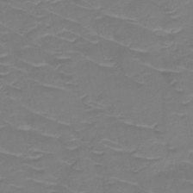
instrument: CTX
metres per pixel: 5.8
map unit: HNb
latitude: -50.1039
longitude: -46.9325
